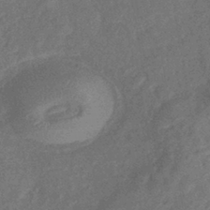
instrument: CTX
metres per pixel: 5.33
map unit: eHb
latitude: -39.5399
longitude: 77.5021
